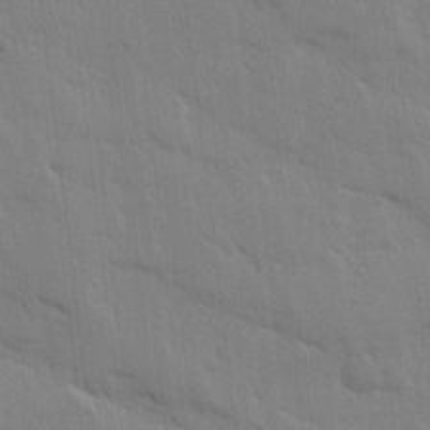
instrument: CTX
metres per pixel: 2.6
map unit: Ave
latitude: 16.4034
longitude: -138.9325
